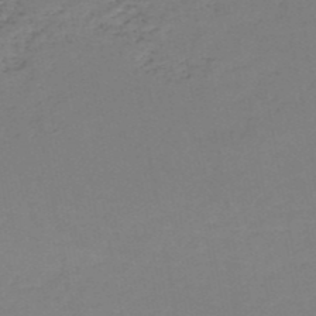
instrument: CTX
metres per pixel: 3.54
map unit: HNb
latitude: -50.7463
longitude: -52.9136
